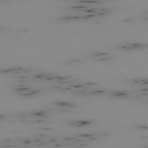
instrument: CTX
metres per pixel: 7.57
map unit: Hpe
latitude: -74.7086
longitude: 3.3131
